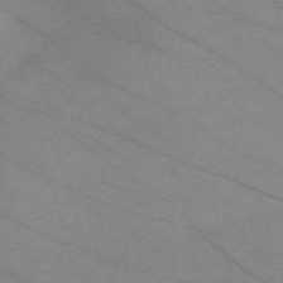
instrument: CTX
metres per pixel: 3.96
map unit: Nve
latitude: -58.5573
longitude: 61.4832
